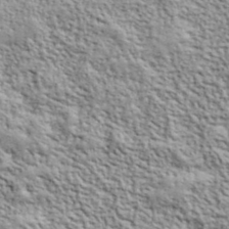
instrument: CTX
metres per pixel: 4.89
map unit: lHvf
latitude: 40.1955
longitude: -89.0270
